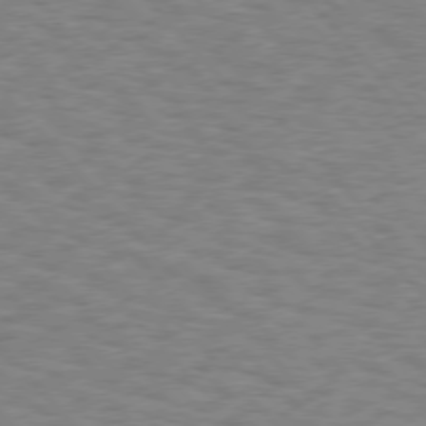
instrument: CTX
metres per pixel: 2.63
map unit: Hpe
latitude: 75.8394
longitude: -136.1956
